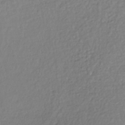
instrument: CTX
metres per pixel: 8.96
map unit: lHb
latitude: -38.4251
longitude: 69.6910
